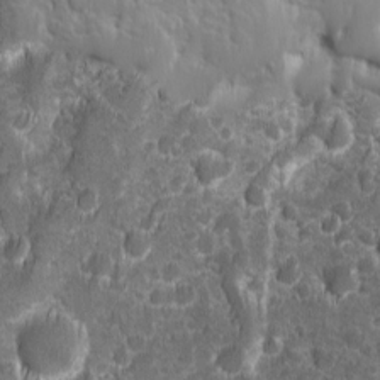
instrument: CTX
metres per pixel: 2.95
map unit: Ave
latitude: 9.9150
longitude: -104.8191
